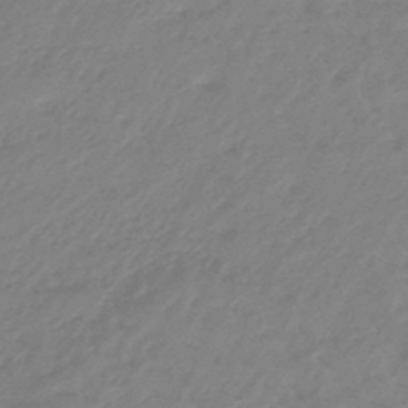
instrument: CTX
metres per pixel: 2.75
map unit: eHb
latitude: -46.3117
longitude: 83.2376
